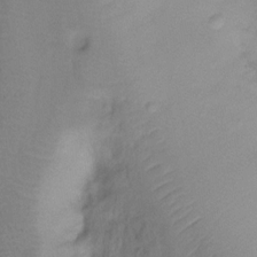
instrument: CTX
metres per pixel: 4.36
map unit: Ht
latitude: -8.1606
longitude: -39.5749
